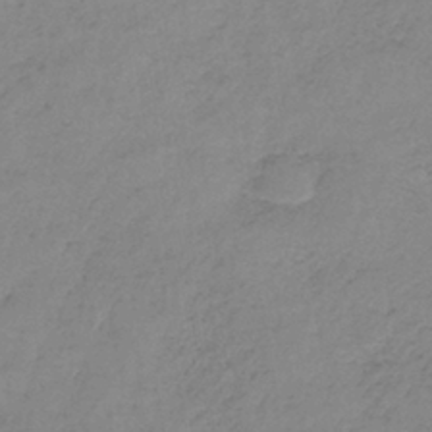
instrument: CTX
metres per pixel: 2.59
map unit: lHb
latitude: -36.5951
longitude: 61.2187
